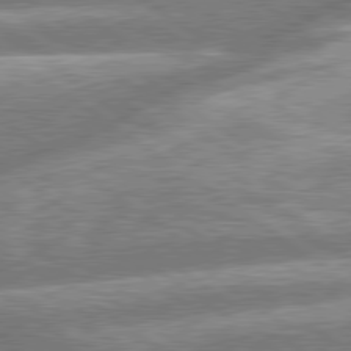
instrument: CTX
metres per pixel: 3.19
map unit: lApd
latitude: 79.6127
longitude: -159.0081
